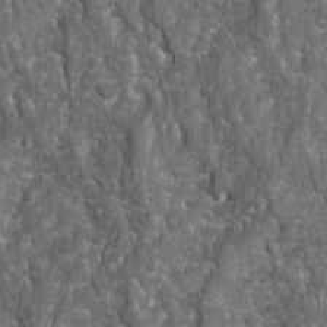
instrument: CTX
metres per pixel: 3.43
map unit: Ave
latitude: 16.0444
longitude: -133.9906
